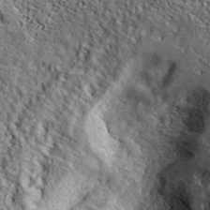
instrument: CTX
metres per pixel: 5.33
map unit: ANa
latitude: 38.6679
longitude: -91.7828
